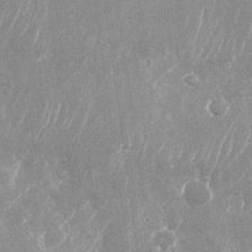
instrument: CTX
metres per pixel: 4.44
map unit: Nhu
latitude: -24.8786
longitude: -71.8394
